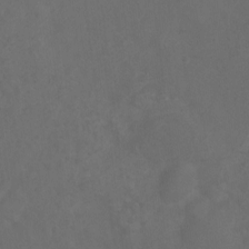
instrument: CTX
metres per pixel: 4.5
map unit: Ht
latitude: 1.9150
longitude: -23.0836
